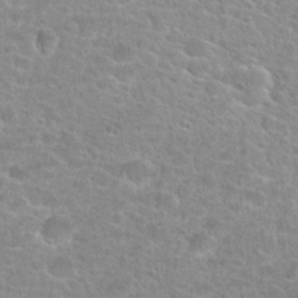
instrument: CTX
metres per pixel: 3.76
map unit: Hto
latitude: 24.6679
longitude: -48.0822
